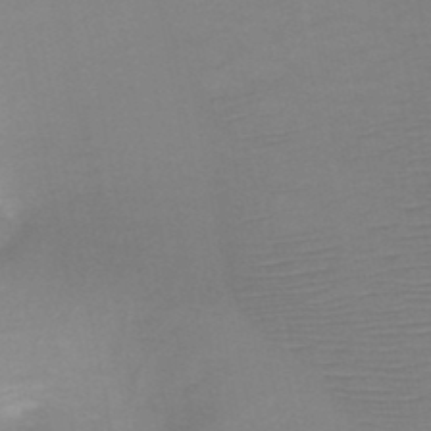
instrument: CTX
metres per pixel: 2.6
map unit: HNb
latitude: -48.4818
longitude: -44.6868
